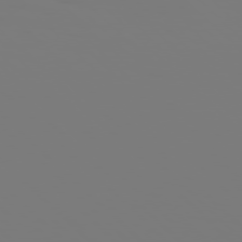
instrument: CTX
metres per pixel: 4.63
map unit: Hpe
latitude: 77.2915
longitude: -137.0270
